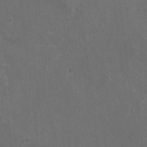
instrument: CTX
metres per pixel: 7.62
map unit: HNhu
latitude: 4.1956
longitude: -1.7638
